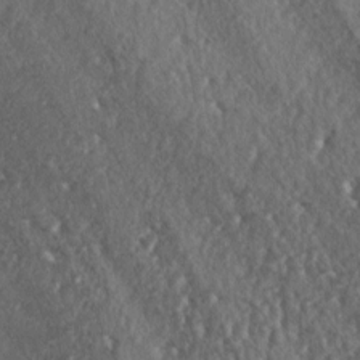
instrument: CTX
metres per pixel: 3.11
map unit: lAa
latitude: -5.8044
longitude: -125.1025
